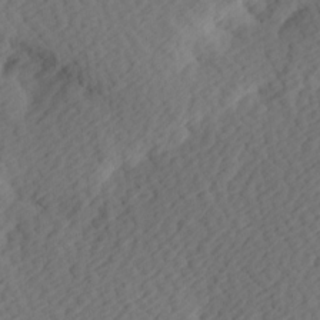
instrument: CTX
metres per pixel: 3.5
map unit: Hve
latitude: 13.6316
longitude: -91.5182
